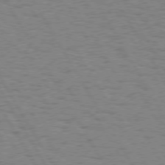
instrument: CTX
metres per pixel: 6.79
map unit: Hpe
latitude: 74.1578
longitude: -135.5371
